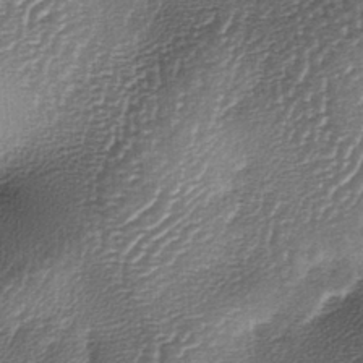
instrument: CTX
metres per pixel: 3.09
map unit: lAa
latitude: -4.5573
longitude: -128.1011
